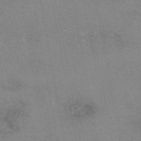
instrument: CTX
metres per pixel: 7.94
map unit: eAb
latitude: 49.6505
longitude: 105.4643
